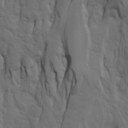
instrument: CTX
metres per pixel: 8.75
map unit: Htu
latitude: -3.8233
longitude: -73.2726
